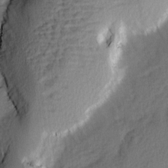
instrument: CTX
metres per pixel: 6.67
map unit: Ave
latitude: 2.5734
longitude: -110.5735
